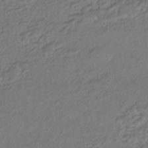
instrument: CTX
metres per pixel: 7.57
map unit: HNhu
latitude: -44.7463
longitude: 95.6533
